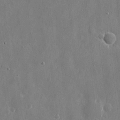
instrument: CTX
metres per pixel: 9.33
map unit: eHh
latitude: 10.0822
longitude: -69.8017
